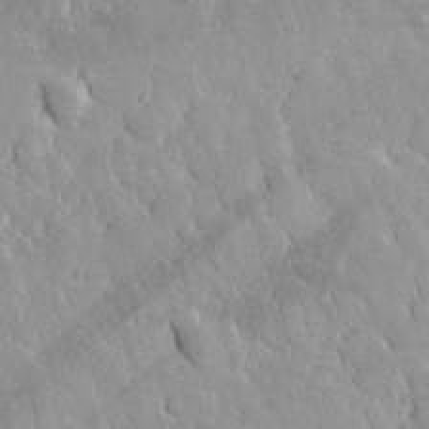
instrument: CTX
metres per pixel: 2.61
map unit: lHvf
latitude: 34.3467
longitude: -87.8583
